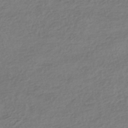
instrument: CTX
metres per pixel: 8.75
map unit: HNhu
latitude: -44.5763
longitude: 95.6721
